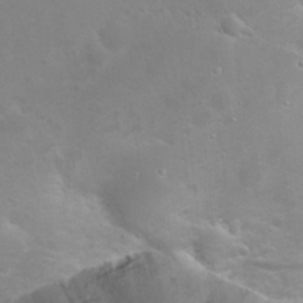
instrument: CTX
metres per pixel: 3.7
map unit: eHh
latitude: 24.2711
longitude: -63.5938
